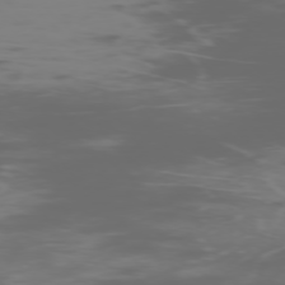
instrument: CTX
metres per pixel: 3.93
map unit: Ap
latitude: -76.3873
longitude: -75.4238
